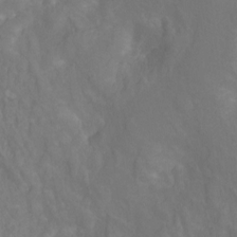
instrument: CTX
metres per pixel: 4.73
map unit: Ht
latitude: -1.3321
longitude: -34.9702
